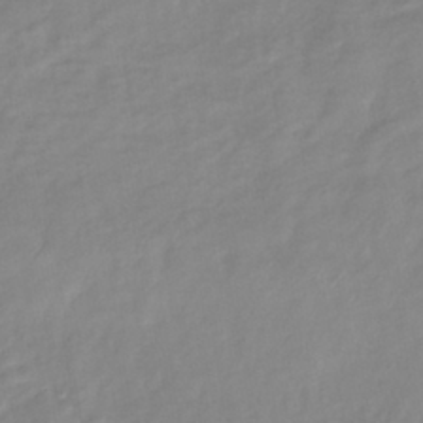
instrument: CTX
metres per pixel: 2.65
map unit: eHb
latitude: -40.4062
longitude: 80.9542
